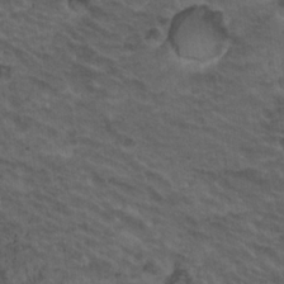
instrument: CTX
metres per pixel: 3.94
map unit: Nhu
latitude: 19.0647
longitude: -32.4790
